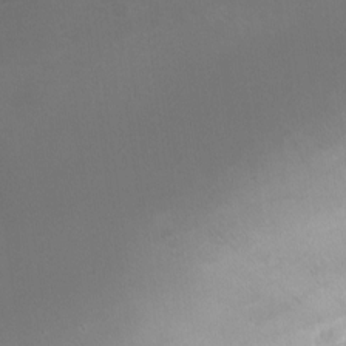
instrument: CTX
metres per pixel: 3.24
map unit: Nhu
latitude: -24.5951
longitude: -71.1781
